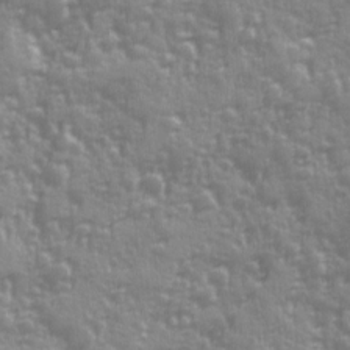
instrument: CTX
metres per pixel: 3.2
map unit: Ave
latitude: 12.8002
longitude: -103.8772
